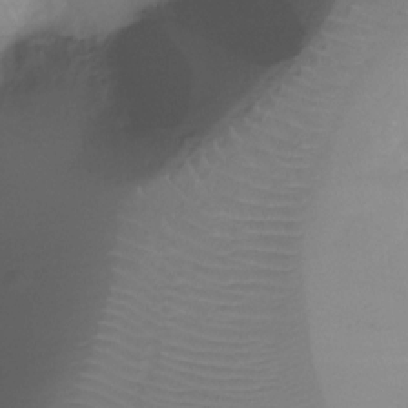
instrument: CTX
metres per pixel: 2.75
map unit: Ht
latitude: -12.0661
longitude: -45.1025
